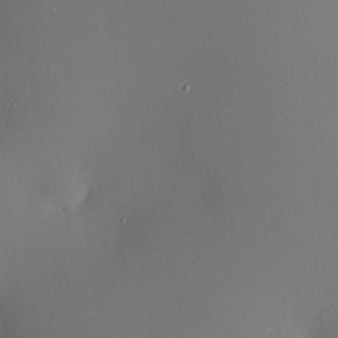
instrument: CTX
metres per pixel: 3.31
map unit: HNhu
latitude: 6.5168
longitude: 8.6140
